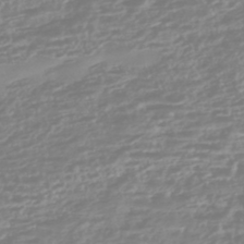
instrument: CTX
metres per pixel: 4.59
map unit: HNhu
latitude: -45.1620
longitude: 100.7463
